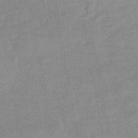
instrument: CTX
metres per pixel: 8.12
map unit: eHb
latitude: -44.0472
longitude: 85.8044
